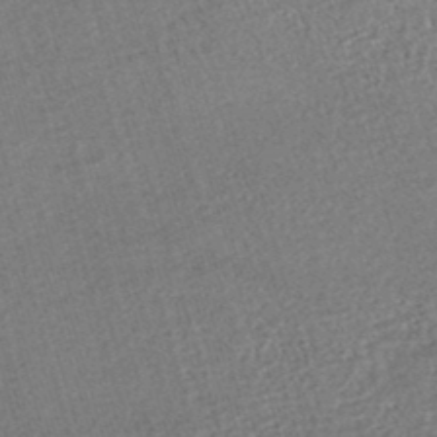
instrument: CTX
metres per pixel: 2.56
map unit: HNhu
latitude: -47.2187
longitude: 99.4832
